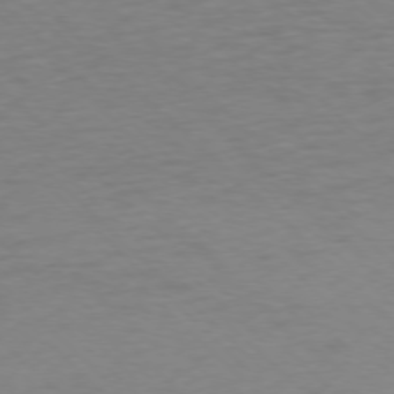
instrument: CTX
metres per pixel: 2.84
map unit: Ap
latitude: -76.1039
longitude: -78.0444
